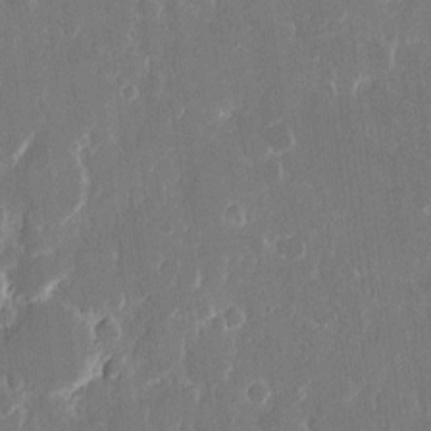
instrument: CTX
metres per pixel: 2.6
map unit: eHh
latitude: 12.4034
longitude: -71.6505
